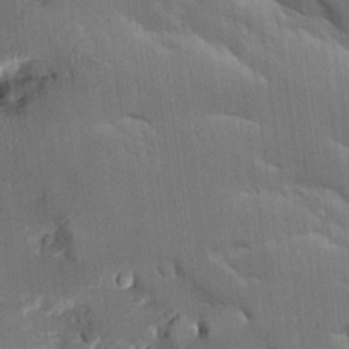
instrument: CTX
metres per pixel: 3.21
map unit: Aa
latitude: 10.5357
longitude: -125.8961
